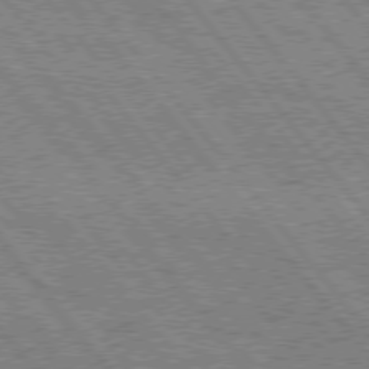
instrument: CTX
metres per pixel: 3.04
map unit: Hpe
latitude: 75.9906
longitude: -149.5560
